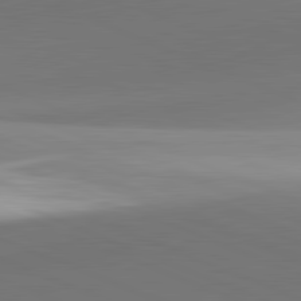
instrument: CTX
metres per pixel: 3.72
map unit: lApd
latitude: 81.8772
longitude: 142.4817
